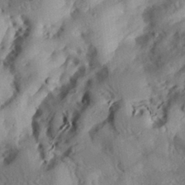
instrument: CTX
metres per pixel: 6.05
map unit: eHh
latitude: 28.6679
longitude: -82.0255
